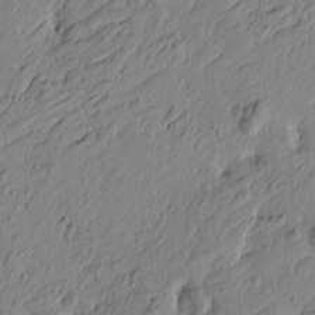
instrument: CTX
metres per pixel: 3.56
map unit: Htu
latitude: -5.0864
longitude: 179.3887
